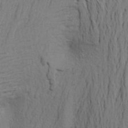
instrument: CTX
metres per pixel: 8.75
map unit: Aa
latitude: 22.5546
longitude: -148.6302
